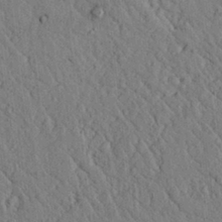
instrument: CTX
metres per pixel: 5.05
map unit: lAvf
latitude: 6.3278
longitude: 159.8989
